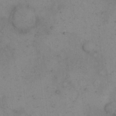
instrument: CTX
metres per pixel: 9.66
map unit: eHh
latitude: 15.4238
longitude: -67.6127
